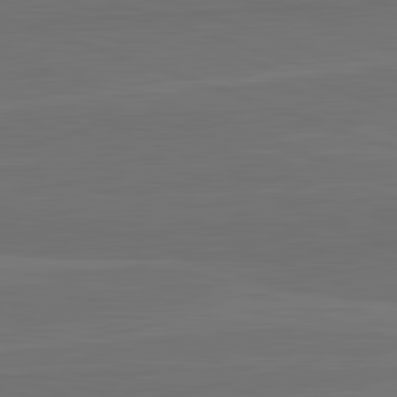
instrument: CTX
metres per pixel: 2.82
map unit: lApd
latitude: 82.7435
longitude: 164.3496
